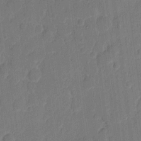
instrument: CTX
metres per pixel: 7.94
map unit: eHh
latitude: 7.8394
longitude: -67.0080
